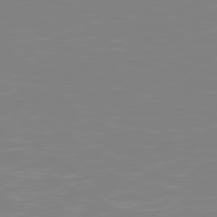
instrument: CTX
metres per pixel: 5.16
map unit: Hpe
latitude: 77.3670
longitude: -161.8583
